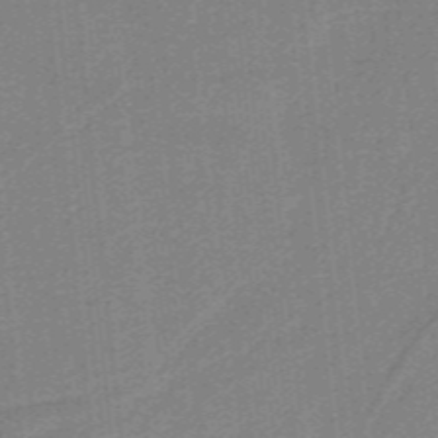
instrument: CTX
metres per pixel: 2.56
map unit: lHb
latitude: -39.2565
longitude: 54.1417
